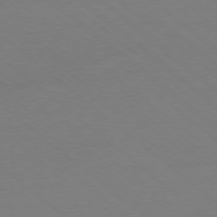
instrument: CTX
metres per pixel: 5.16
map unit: Ap
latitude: -78.4818
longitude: -99.3292
